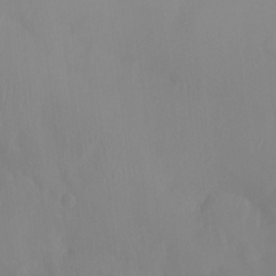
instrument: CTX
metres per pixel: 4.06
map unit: Htu
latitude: -15.3132
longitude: -47.2537
